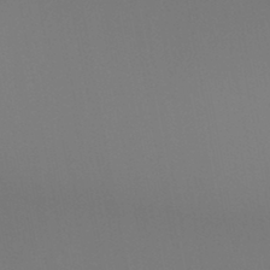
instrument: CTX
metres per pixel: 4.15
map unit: HNb
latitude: -44.1417
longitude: -44.5734
